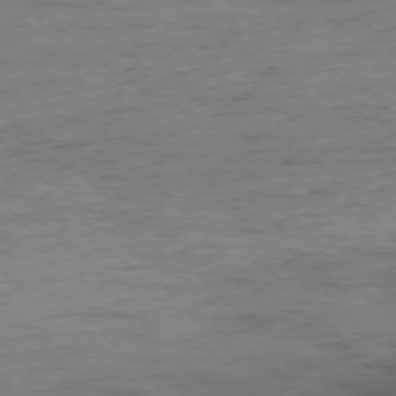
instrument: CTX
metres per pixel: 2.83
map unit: Ap
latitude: -76.5763
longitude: -89.1781
